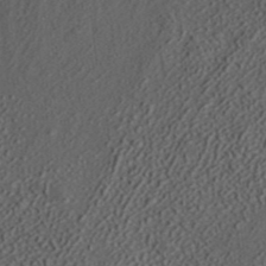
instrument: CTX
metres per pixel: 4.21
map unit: ANa
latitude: 36.7813
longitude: 18.0283
